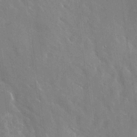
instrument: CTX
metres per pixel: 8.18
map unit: Nhu
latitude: -28.8219
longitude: -80.3089
